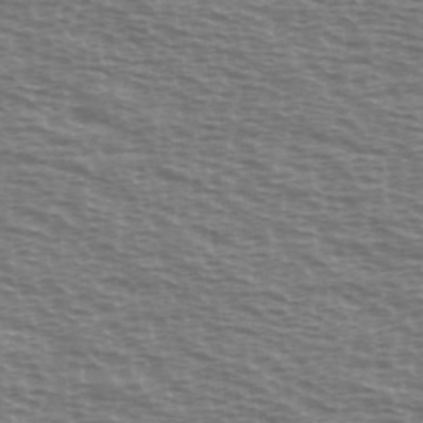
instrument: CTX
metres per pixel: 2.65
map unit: Ave
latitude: 38.2900
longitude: -113.4615
